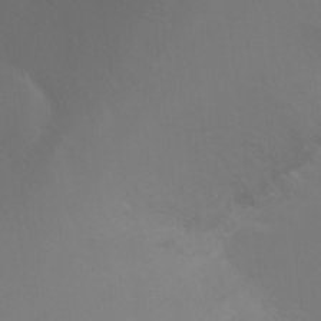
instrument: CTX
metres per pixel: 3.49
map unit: Ht
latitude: -6.8219
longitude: -34.8569
